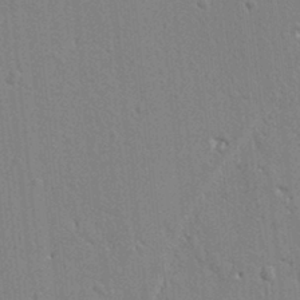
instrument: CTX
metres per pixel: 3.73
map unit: Ht
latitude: 8.3090
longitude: -76.6490
